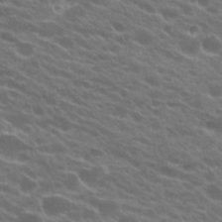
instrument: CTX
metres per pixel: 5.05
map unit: Hto
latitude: 23.0647
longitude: -37.5749
